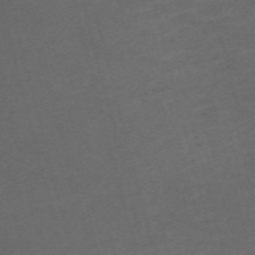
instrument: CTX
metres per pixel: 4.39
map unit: Nve
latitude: -58.5195
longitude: 59.2564
